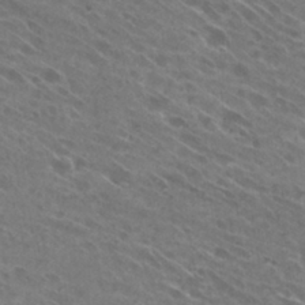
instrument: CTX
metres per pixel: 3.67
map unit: Hto
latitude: 29.0080
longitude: -44.2711
